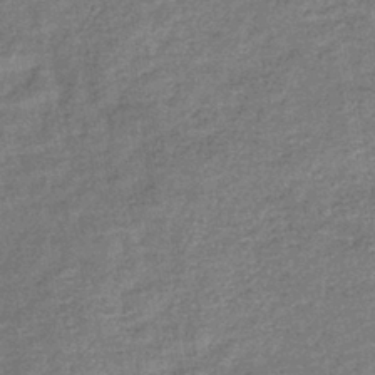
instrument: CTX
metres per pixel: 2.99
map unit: eHb
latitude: -39.9367
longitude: 81.0676
